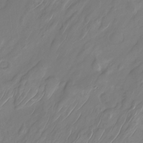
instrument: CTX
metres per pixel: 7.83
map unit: Nhu
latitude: -27.2187
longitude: -71.1781
